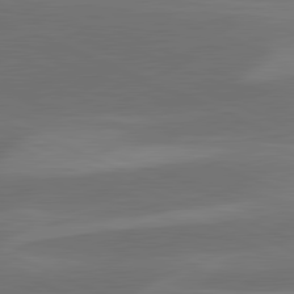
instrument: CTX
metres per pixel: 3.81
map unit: lApd
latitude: 81.6505
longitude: 125.3321
